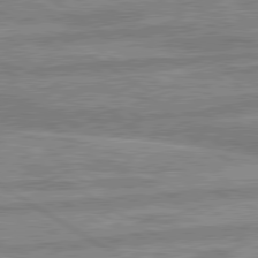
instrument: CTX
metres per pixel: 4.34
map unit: lApd
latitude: 80.2711
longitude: -169.9150
